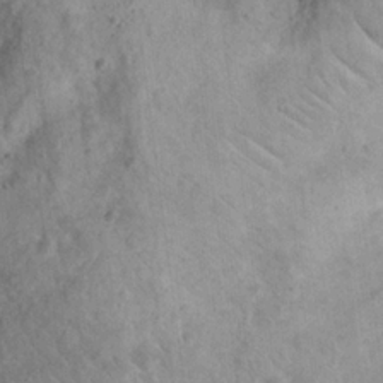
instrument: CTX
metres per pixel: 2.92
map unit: Nhu
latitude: 22.8002
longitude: -67.2537
